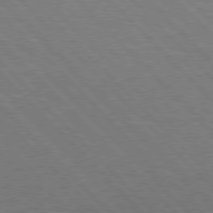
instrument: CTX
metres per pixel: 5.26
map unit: Hpe
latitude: 77.1025
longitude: -126.7246
